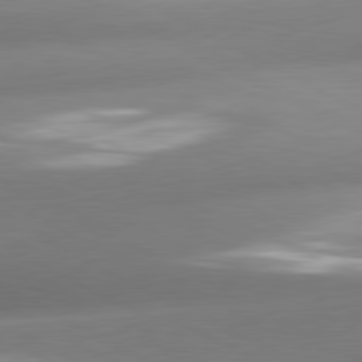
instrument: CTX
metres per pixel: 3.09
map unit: lApd
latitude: 80.4601
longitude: -158.9892
